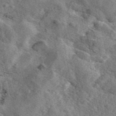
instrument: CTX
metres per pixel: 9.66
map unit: eAb
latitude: 46.4223
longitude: 112.8597
